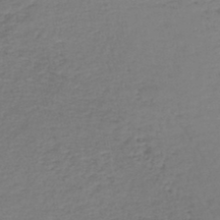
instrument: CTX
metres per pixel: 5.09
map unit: lHb
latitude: -44.9920
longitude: 58.8219
